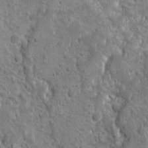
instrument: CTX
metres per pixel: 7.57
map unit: Ave
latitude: 10.5546
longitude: -104.3657
